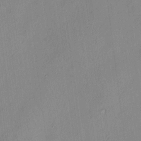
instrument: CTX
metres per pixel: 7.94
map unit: HNhu
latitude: 11.9339
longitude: 9.2376
